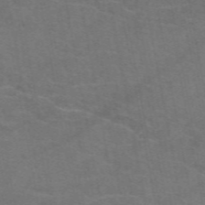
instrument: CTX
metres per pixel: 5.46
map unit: eAb
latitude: 50.7057
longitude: 105.1431
